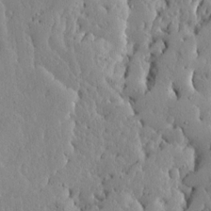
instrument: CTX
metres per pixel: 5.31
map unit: Ave
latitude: 13.5749
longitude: -133.6316
